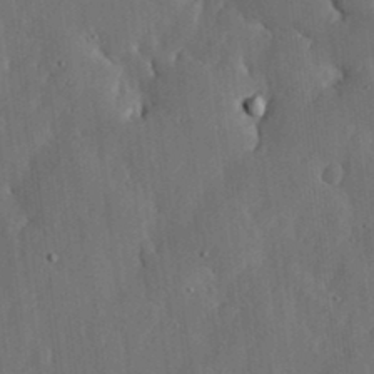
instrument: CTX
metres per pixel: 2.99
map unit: lHvf
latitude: 18.8191
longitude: -113.2726
